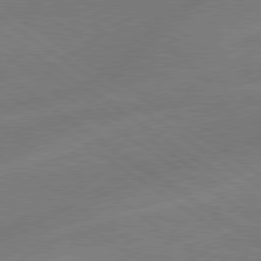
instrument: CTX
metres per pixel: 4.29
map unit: lApd
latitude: 78.9514
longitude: -143.0648
